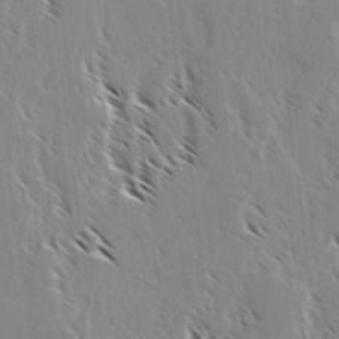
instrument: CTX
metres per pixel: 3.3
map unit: lAvf
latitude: 2.9891
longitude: -105.0270
